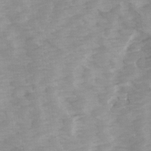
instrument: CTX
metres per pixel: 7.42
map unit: Ave
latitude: 14.3279
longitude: -103.6127
